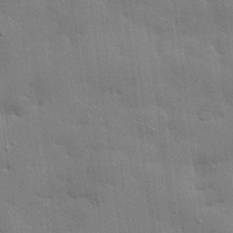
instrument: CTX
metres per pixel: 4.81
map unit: eHh
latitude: 29.3859
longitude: -82.9324
